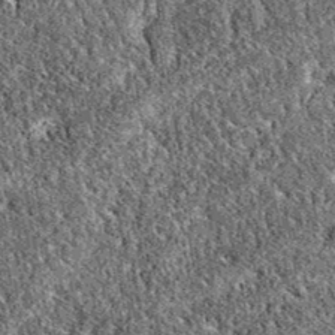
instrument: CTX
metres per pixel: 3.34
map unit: eAb
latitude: 37.6694
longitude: 111.7478
